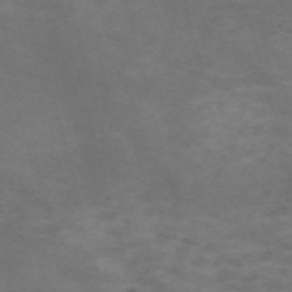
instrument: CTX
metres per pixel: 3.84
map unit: Nve
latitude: -59.1431
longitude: 58.8596
